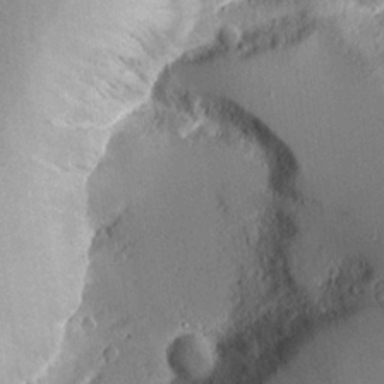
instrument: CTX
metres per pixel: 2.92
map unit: Ave
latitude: 15.5749
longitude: -140.1577
